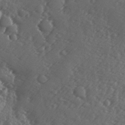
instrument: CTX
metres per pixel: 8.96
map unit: Ave
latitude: -9.5021
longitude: -118.9513
